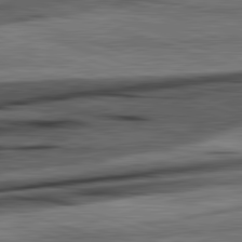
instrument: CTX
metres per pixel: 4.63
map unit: lApd
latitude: 82.4412
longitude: 161.1431
